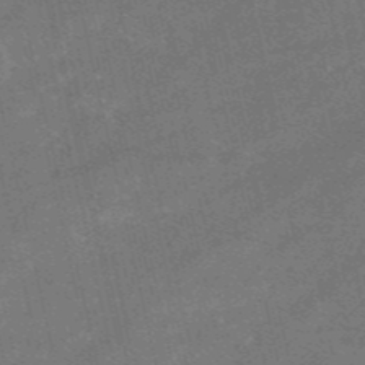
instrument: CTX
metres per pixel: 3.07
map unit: HNb
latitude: -52.7463
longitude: -40.5167
